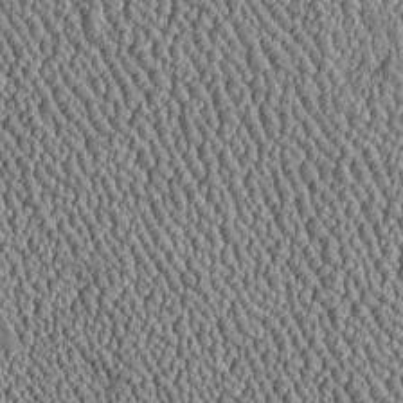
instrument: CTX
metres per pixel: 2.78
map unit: Htu
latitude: -6.8030
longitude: 156.4440
